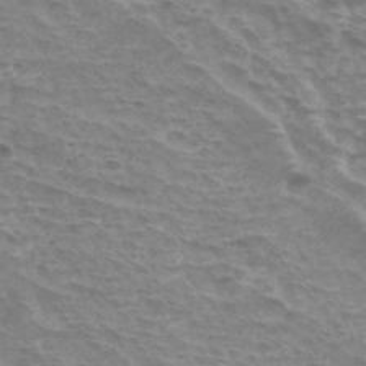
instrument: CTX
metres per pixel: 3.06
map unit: Hto
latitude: 33.1214
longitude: -43.9906
